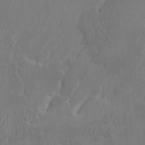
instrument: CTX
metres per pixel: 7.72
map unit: HNhu
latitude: 3.5371
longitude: -6.8758
